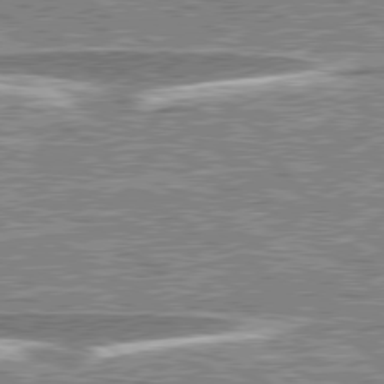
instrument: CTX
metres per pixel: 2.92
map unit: lApd
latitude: 79.5938
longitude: -96.1389
